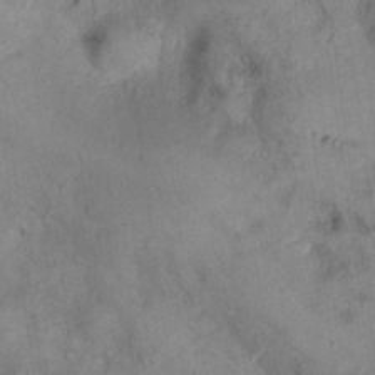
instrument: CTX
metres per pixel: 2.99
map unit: eHh
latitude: 21.0270
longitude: -60.1955
